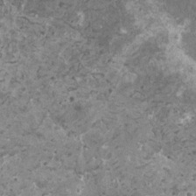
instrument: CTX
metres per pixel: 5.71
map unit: HNhu
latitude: 0.5167
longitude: 6.5007
